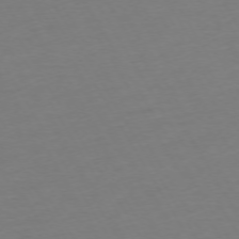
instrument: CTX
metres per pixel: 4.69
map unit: Ap
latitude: -74.4440
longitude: -68.6680
